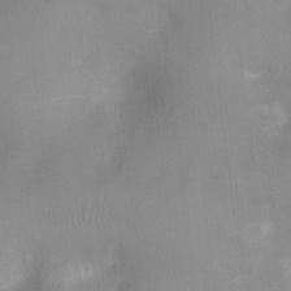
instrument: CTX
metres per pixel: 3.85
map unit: Ht
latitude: -8.8786
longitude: -24.9702
